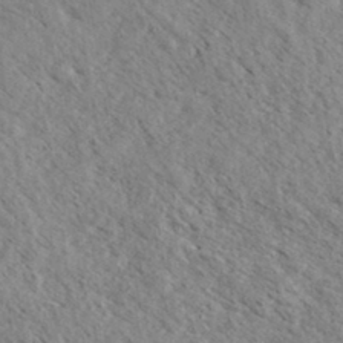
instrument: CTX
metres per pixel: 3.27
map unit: eHh
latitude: 34.8569
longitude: -140.3278
